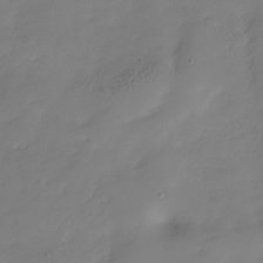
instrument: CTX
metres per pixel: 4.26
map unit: Hve
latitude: -31.1242
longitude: 89.7477
